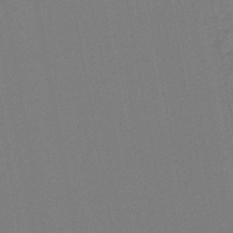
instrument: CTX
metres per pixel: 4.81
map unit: lHb
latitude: -46.6329
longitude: 73.1809
